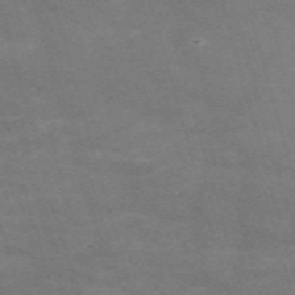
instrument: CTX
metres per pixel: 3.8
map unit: Nve
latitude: -59.7099
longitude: 58.8219
